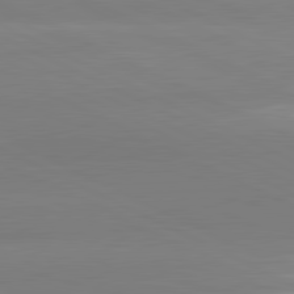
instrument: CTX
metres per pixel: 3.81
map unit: lApd
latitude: 81.7261
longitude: 179.9178
